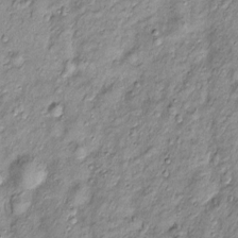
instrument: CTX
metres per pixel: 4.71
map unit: Htu
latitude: -4.8030
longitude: 159.7100
